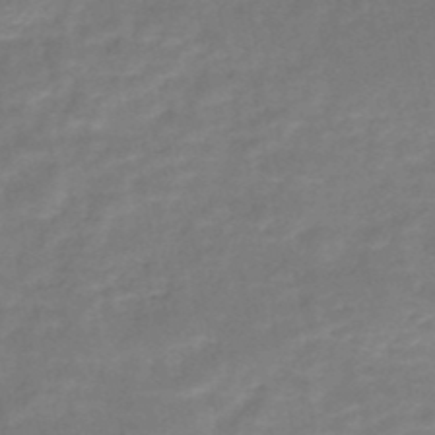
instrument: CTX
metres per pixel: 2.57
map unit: HNb
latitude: -49.0109
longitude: -39.4804
